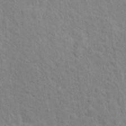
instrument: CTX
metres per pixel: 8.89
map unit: Hto
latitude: 13.3860
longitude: -38.0255
